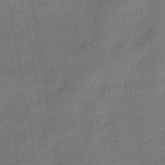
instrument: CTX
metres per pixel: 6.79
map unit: eHb
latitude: -45.1620
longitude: 86.9920
